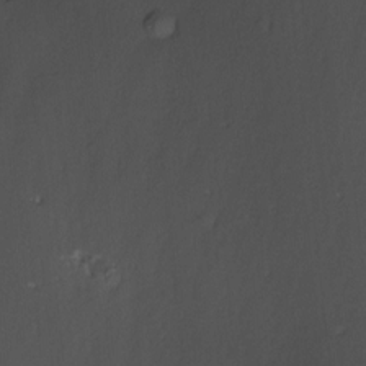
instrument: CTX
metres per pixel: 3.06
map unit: Nve
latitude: -23.2754
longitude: -138.0822
